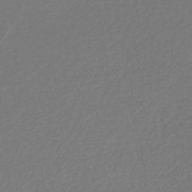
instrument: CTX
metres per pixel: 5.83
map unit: lHb
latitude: -45.0486
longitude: 56.8030
